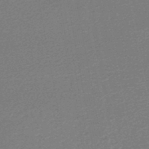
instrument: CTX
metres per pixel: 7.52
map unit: lHb
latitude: -46.9919
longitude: 57.8611
